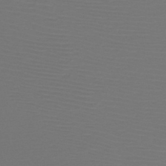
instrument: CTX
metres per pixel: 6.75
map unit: HNb
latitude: -47.9367
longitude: -43.7072
